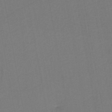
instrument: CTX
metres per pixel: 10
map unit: HNb
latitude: -46.9541
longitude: -40.4034
